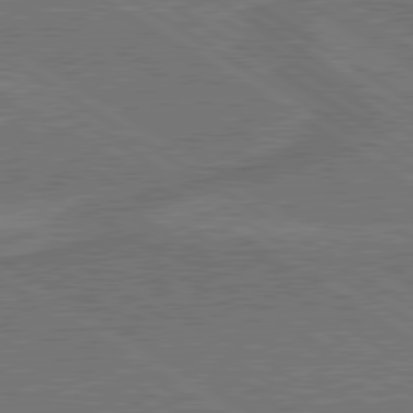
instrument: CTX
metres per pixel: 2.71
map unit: lApd
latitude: 79.9150
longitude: 165.5966
